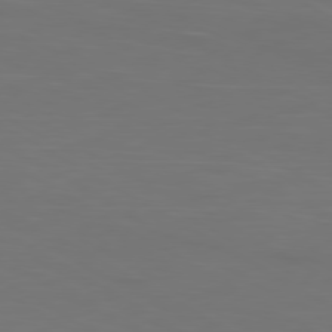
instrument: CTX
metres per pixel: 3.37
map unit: Ap
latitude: -80.4629
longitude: -60.5168
